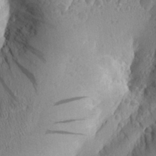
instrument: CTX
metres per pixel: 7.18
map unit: Aa
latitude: 25.5560
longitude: -144.9325
